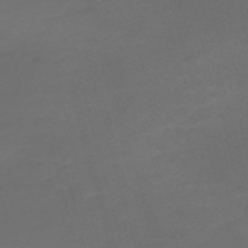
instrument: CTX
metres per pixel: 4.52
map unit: Nve
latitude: -59.5210
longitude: 58.2361
